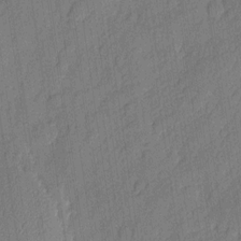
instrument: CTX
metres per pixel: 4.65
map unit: eHh
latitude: 5.8583
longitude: -75.7072
